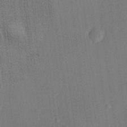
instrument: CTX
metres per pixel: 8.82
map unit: lHvf
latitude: 20.9136
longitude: 141.6533
